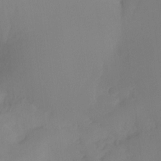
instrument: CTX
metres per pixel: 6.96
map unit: Ht
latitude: -16.4440
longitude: -50.4223
